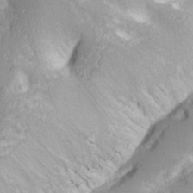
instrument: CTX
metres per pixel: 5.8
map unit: Hve
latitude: 28.5357
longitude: 145.4077
